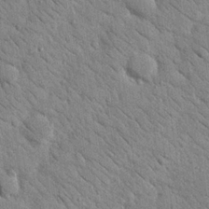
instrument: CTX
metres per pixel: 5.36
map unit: Nhu
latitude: 23.8772
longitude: -74.4034
